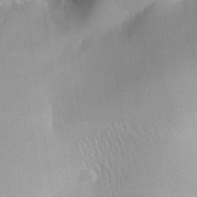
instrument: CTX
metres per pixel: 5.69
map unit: Aa
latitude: 32.3845
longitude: -142.0822
